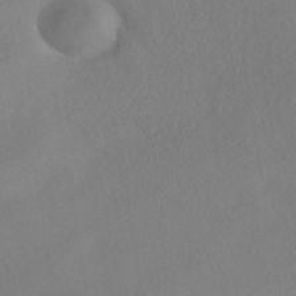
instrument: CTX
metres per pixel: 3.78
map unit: HNhu
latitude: -40.5007
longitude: 101.3887
